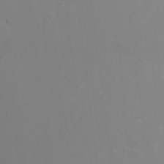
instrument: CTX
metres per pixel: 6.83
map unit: Ht
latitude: -9.6155
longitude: -45.6505
